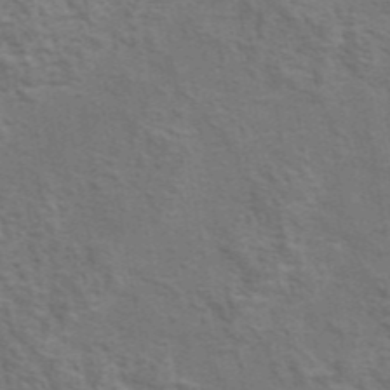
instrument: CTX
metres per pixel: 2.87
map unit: eAb
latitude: 43.7450
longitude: 107.6911
